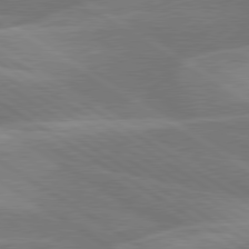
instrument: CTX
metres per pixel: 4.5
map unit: lApd
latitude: 79.6127
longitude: -123.1403
